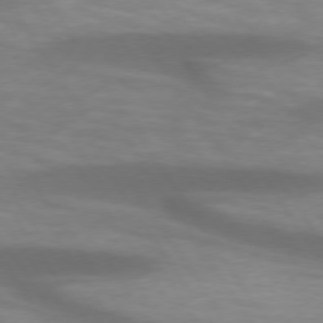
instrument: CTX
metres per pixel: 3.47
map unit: lApd
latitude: 74.3467
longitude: -53.8584
